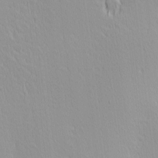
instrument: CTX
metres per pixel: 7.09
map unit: Hve
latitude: 12.0822
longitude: -90.4979
